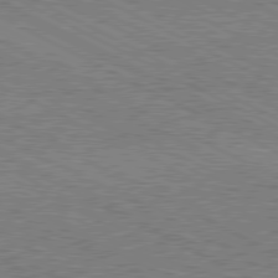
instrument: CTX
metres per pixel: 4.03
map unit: Hpe
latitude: -81.4833
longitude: 20.5573
